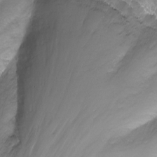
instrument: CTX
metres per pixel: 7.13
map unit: Nhu
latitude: -12.6330
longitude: -60.1389
